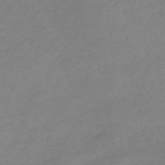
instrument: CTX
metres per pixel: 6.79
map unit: lHb
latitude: -40.8030
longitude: 74.1984
